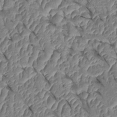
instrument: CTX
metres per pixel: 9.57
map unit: Htu
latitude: 1.7071
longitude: 147.7855
